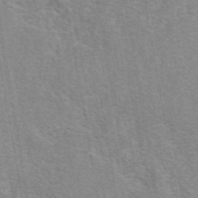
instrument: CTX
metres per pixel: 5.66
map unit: eAb
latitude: 41.6504
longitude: 106.9920
